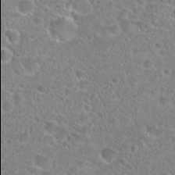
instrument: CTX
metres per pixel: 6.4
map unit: Hto
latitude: 24.1388
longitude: -45.9906
